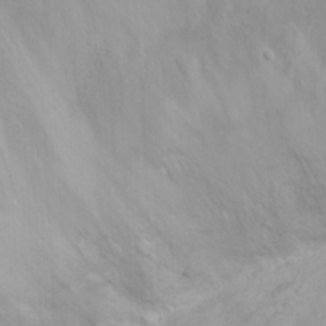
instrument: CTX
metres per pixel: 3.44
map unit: eHh
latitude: 23.0080
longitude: -61.4237
